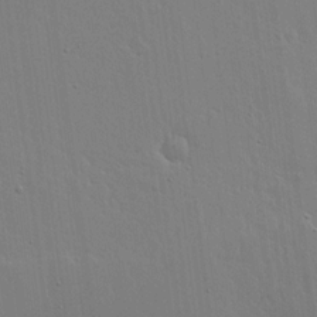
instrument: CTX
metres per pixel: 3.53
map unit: lHvf
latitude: 18.6490
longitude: -117.5182
